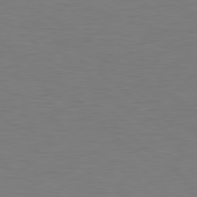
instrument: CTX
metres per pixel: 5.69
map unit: Hpe
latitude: 78.6302
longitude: -149.8205
